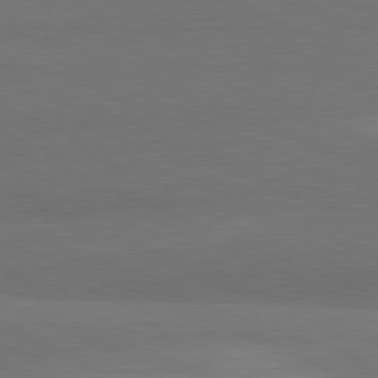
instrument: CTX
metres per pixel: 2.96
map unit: lApd
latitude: 82.2333
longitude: 156.3684
